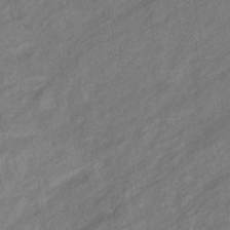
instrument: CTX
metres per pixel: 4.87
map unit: eHb
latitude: -40.4629
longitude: 82.8030
